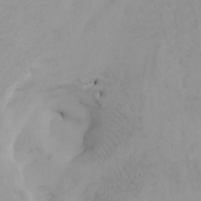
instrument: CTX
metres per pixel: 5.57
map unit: Htu
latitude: -7.6344
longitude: -67.4804
